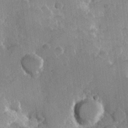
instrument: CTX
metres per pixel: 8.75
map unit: Hve
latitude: 22.3467
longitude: 148.4251
